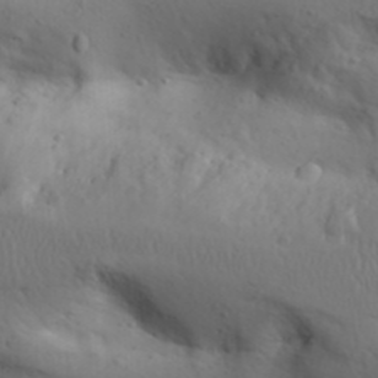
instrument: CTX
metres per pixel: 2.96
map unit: Aa
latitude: 31.6127
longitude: -146.2523
